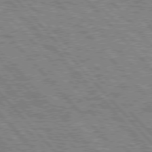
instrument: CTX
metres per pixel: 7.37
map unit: lApd
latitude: 77.0080
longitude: -72.2712
